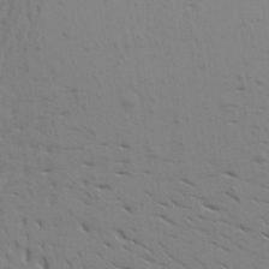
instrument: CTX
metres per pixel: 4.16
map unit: Aa
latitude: 18.1577
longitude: -144.9514
